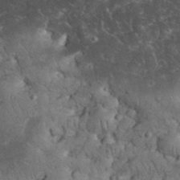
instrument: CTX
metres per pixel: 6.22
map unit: eHh
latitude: 33.4426
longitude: -65.7450
